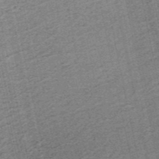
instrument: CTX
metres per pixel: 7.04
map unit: HNb
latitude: -51.9745
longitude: -51.3670
